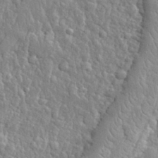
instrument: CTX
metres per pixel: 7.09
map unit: eHh
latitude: 32.3656
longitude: -79.2915
